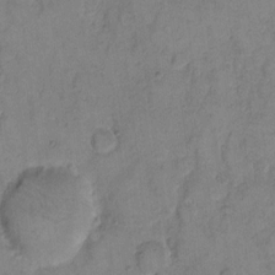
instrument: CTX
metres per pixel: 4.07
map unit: eHh
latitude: 10.5735
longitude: -64.3656
